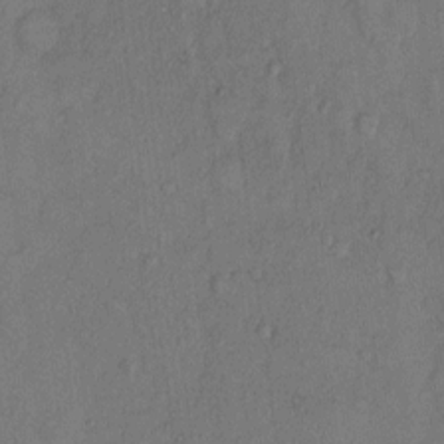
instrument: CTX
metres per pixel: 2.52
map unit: Hto
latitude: 10.1011
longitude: -58.4412
